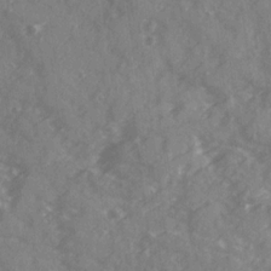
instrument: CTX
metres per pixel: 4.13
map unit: Ave
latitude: 19.6505
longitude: -130.8947
